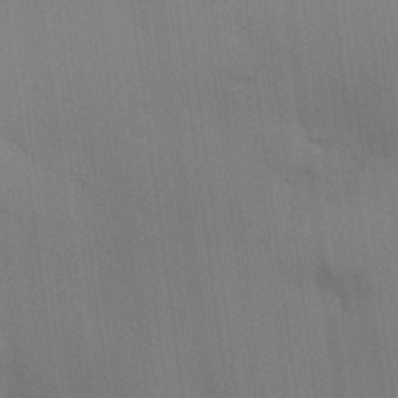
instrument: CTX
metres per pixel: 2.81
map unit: lAvf
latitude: 25.1970
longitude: -112.0255
